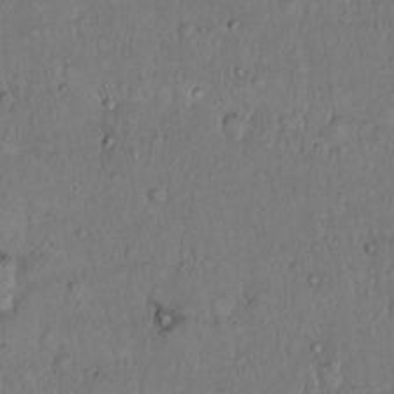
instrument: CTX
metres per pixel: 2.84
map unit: Hto
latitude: 14.6869
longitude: -57.0458
